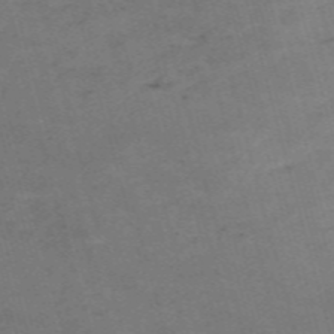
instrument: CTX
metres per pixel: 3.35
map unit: Nve
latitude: -59.4265
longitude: 57.0297
